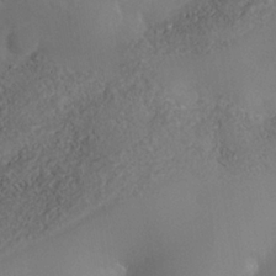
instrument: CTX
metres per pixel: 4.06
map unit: Nhe
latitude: -35.5966
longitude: -130.6491
